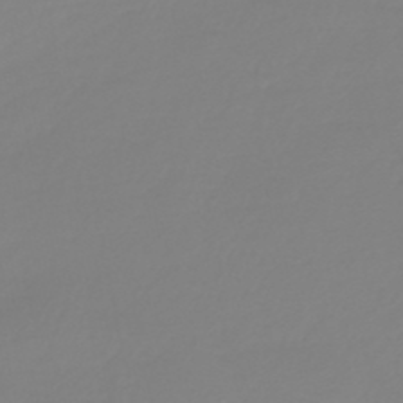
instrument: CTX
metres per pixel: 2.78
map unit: HNb
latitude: -45.7856
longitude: 56.3495
